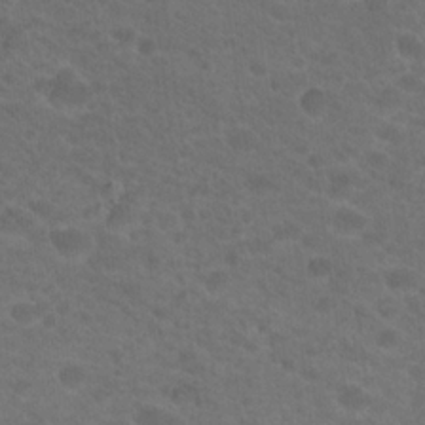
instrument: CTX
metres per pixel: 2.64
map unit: Hto
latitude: 19.8583
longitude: -38.2522
